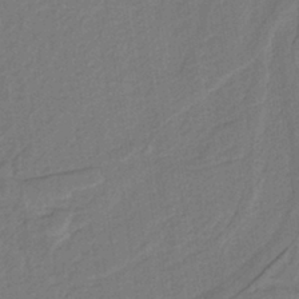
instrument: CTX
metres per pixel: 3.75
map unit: lHb
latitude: -38.7085
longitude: 54.8975
